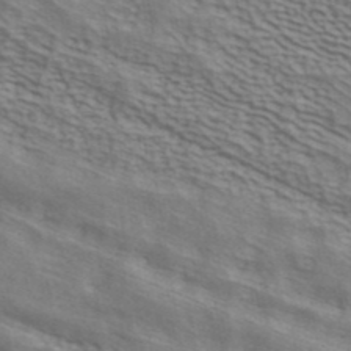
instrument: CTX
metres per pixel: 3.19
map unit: ANa
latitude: 42.1200
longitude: 50.3117
